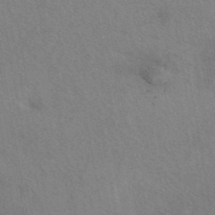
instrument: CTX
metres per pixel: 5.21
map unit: eAb
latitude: 41.2536
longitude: 108.3306
